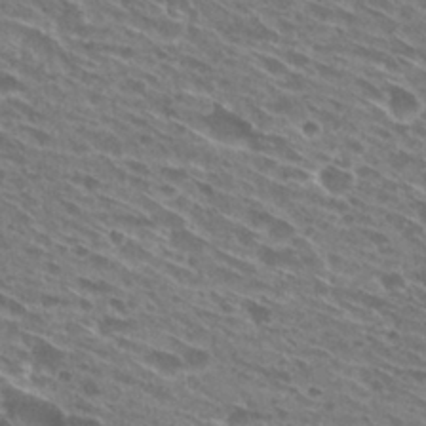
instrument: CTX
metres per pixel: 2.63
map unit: Hto
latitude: 29.1214
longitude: -44.8947
